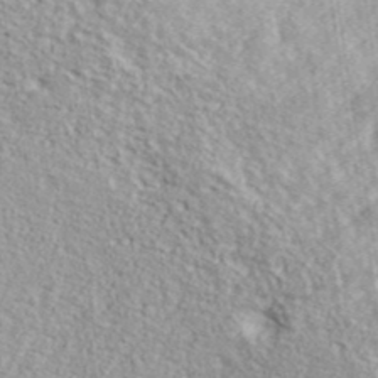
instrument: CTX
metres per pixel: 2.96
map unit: ANa
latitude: 36.7813
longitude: 14.8408
